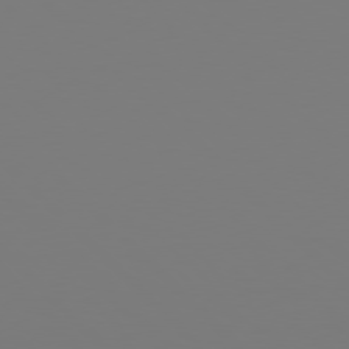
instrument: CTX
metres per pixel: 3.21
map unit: Hpe
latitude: 77.9528
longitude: 179.6344
